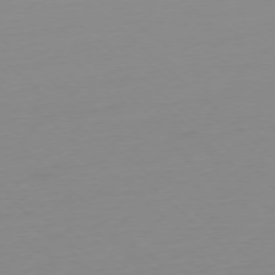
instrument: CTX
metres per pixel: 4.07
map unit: Ap
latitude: -77.8422
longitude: -67.4804
